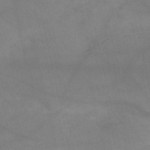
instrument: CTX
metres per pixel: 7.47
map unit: HNb
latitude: -50.3117
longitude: -39.0647
